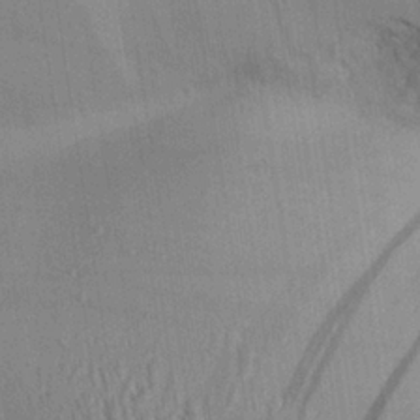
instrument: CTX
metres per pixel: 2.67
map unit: Aa
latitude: 24.8946
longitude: -134.3278
